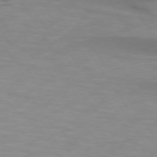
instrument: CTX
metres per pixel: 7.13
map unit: lApd
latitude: 74.4790
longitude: -50.5167
